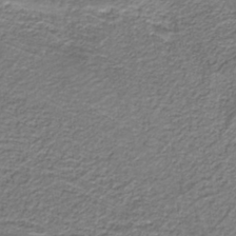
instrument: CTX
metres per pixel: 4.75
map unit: eAb
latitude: -38.9542
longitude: 53.1242
